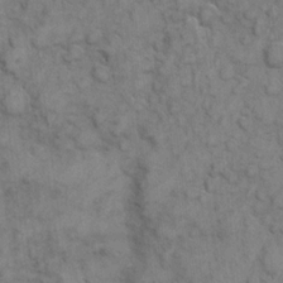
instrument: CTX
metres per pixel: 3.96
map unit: eHh
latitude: 6.5168
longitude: -64.7813
